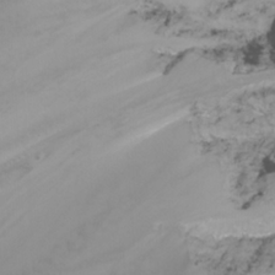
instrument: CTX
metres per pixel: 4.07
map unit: Nhu
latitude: -4.8597
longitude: -74.9514
